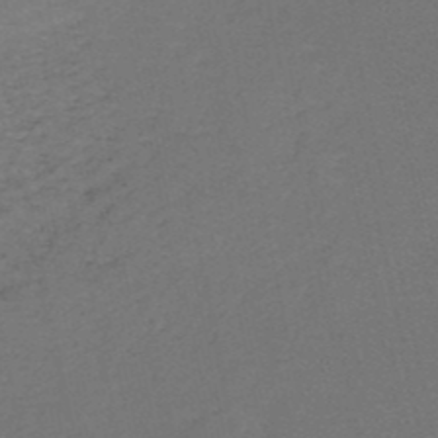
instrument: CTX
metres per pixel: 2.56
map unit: HNb
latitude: -50.0283
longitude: -52.4412
